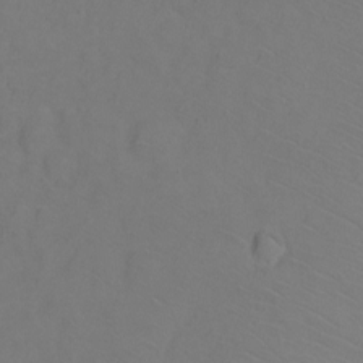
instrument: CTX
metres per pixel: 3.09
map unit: Ht
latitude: 1.9339
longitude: -33.1970
